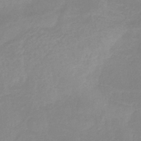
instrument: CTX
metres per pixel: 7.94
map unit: HNb
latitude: -33.4266
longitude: 54.9542
